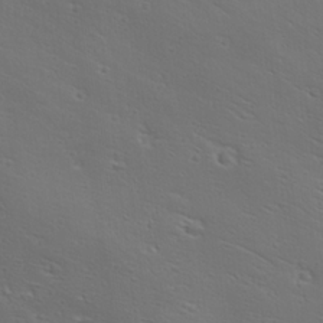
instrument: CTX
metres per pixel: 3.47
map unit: Ave
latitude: 19.1781
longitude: -138.0633
